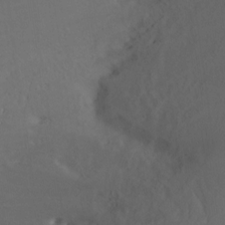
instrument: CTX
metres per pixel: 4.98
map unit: Nhe
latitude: -26.8974
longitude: -109.4048
